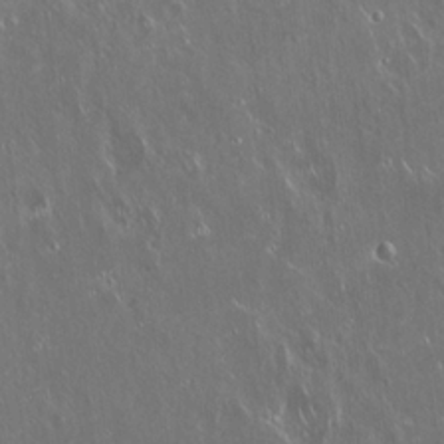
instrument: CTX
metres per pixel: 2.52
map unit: Hto
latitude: 18.4790
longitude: -57.1781
